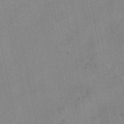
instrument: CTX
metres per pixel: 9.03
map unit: eAb
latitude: 49.5182
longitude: 103.6911
